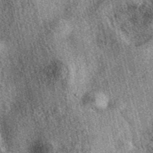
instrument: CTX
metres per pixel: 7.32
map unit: eAb
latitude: 39.7827
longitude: 109.1620
